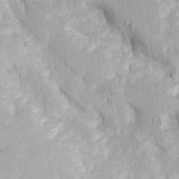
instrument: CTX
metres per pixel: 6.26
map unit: Ave
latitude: 23.0080
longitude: -133.8772
